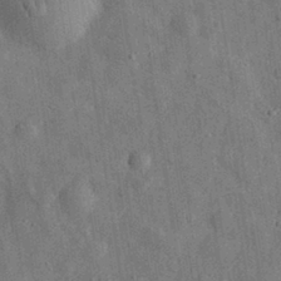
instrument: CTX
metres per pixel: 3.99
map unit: eHh
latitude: 31.4994
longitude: -74.0255
